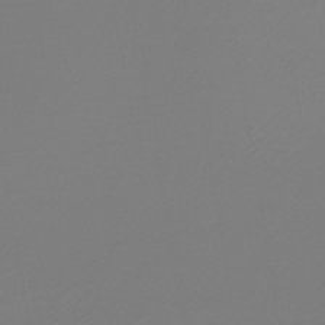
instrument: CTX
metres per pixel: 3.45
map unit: lHb
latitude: -45.6533
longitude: 72.2928
